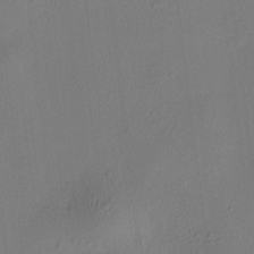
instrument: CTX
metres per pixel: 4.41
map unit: HNhu
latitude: 8.1389
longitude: 15.3888
